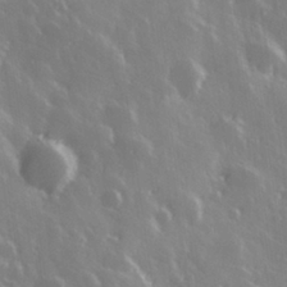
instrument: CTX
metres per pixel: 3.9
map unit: Hve
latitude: 28.3278
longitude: 146.7652
